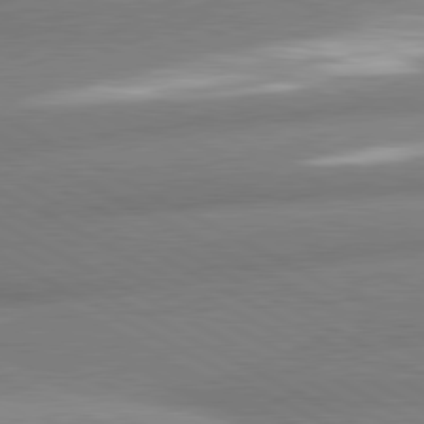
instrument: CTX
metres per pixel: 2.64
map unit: lApd
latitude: 80.8191
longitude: -163.6127
